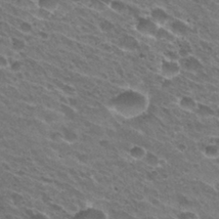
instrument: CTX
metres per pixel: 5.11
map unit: Hto
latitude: 31.2348
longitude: -43.6883
